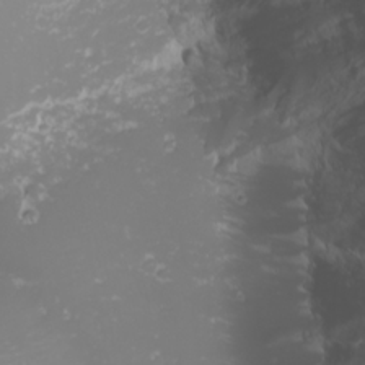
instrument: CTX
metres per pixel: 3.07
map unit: Nhu
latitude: -1.2943
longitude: -80.7057
